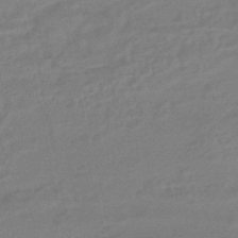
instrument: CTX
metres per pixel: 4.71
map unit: HNhu
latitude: -45.9745
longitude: 92.3117
